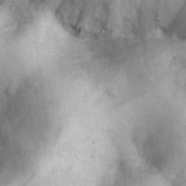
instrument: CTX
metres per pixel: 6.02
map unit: eHh
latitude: 26.3089
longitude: -65.3293
